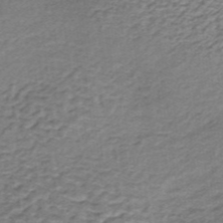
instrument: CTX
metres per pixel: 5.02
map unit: lHb
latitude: -36.7274
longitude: 60.5007
